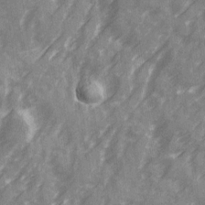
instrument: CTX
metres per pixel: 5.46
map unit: Ave
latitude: 19.9528
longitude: -131.5749
